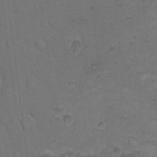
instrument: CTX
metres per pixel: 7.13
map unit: Hto
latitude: 7.9528
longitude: -60.8191
